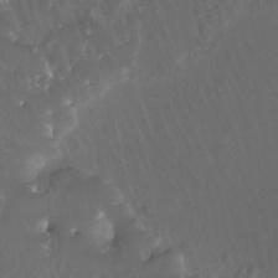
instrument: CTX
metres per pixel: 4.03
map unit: Ht
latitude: -12.0094
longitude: -44.1578
